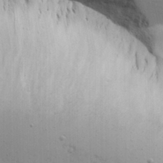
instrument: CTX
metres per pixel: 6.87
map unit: Aa
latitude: 18.1955
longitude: -126.1956
